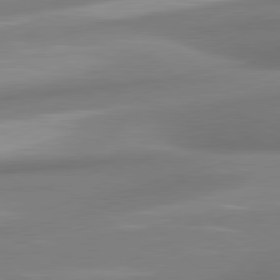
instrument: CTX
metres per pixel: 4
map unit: lApd
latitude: 80.3089
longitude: 178.0850
